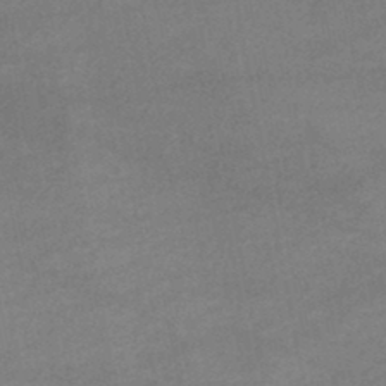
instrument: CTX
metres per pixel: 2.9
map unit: lHb
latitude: -45.9367
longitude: 62.2172
